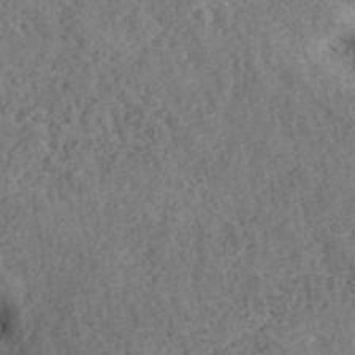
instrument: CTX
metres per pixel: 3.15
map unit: ANa
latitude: 40.1388
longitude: 17.8612
